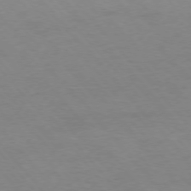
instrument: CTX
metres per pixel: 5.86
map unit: Ap
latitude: -76.8975
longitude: -88.3846
